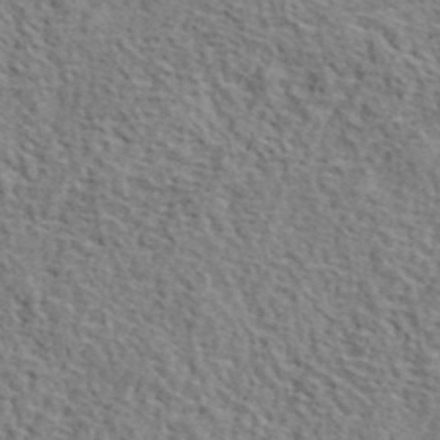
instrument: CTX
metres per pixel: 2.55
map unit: lHvf
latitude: 41.8772
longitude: -87.6127
